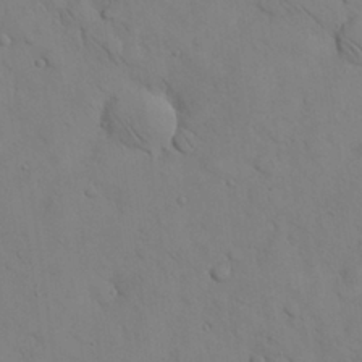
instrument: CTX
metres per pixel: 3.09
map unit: Nhu
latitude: 28.3845
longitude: -72.7625
